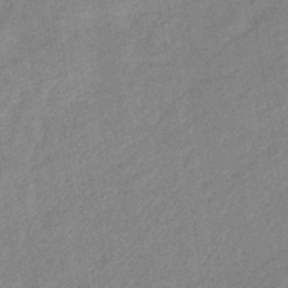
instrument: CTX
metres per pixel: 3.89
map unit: eHb
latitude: -41.0108
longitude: 81.9745
